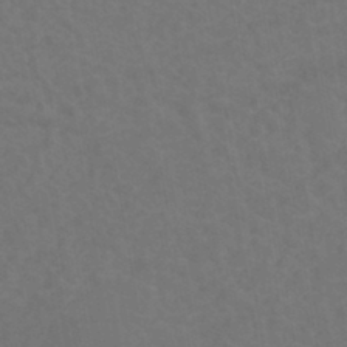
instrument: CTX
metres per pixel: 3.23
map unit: eHh
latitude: -42.5573
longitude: -32.1200
